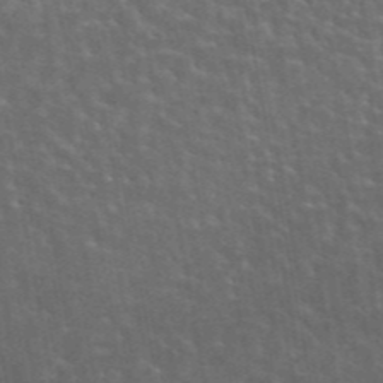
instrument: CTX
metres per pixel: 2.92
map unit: eAb
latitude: 44.8002
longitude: 113.3321
